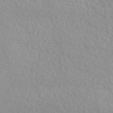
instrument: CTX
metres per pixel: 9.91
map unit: eAb
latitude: 50.8758
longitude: 107.3132
